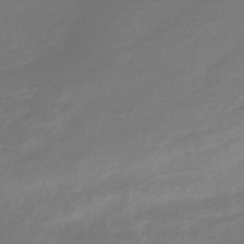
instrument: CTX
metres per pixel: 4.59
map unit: lHb
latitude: -37.7288
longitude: 71.5966
